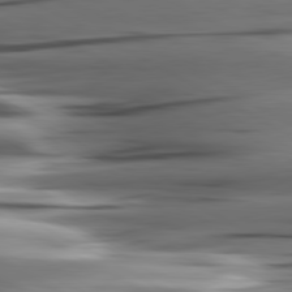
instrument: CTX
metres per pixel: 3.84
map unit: lApd
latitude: 80.7435
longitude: -122.8380
